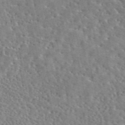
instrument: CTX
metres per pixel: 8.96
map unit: eAb
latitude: 45.3670
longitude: 111.5399
